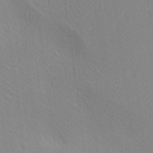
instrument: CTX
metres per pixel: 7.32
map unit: Ave
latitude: 3.3104
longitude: -114.9891
